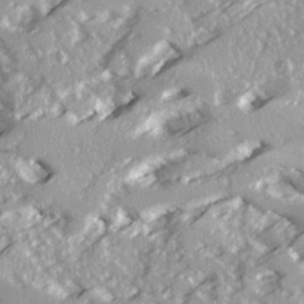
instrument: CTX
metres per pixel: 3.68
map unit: Ave
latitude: 16.3278
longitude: -130.2145
